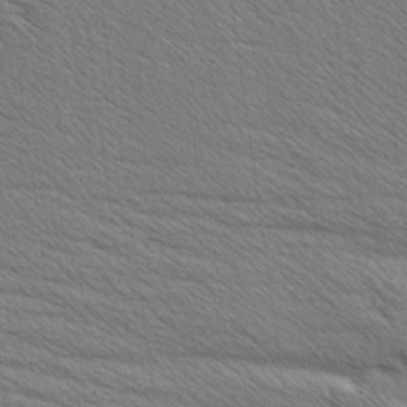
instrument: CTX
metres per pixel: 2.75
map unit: Aa
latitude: 6.5357
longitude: -136.9325
